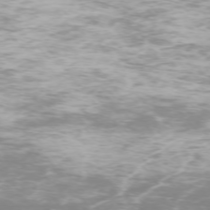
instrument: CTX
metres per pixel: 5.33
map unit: Ap
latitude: -74.5007
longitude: -76.5356
